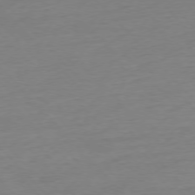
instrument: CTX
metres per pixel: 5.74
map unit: Hpe
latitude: -76.7085
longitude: -14.4412
